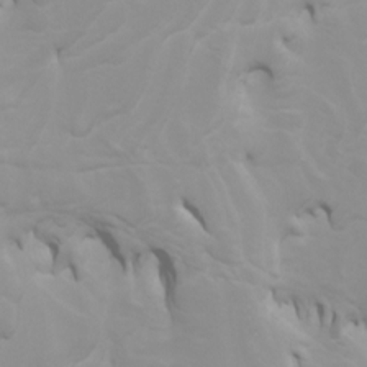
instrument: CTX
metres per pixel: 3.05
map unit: Nhu
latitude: -4.0661
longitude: -74.2712
